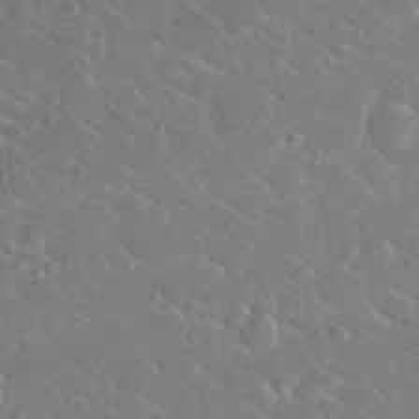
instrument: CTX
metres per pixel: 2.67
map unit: Nhu
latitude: 29.4426
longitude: -52.5924
